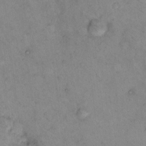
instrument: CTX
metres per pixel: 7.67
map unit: eHh
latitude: 9.9150
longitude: -62.3845
